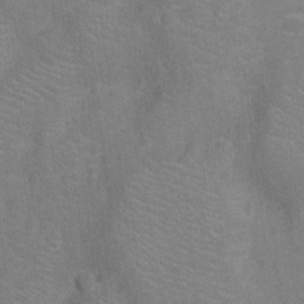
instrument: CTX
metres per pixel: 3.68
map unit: Nhu
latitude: -13.8234
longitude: -25.2914
